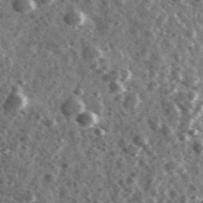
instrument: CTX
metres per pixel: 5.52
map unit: Ave
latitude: 37.7828
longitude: -107.6883
